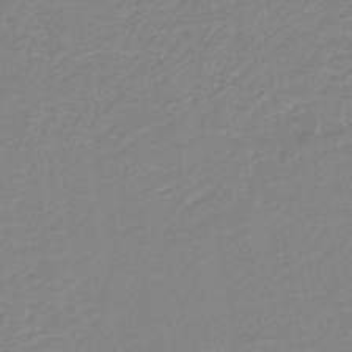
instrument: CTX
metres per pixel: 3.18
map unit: HNb
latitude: -40.1228
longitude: 51.0486
